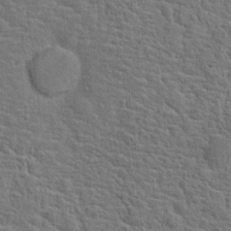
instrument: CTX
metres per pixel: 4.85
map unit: Hto
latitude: 19.3859
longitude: -43.1592
